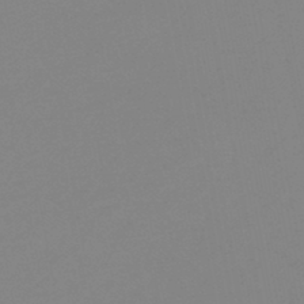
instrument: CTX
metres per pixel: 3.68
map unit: eHb
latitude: -44.7274
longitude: 88.2172
